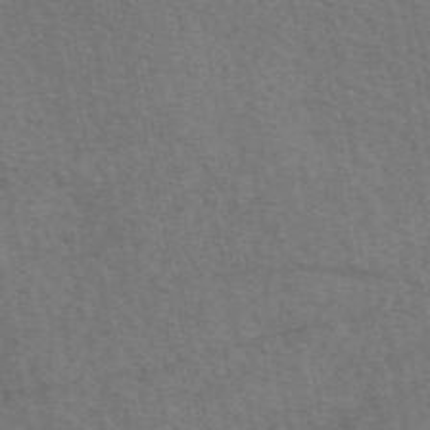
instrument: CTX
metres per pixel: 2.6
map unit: eAb
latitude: 51.6882
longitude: 115.1998
